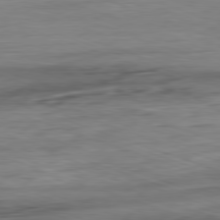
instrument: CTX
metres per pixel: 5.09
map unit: Ap
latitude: -81.4455
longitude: -88.8947
